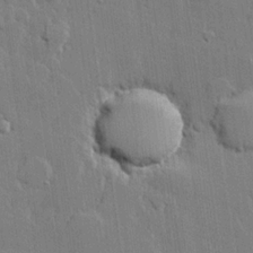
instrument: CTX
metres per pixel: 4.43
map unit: lHvf
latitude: 21.3671
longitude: 146.5762
